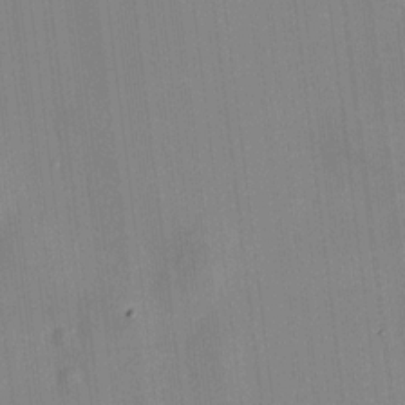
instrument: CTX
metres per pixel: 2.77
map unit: HNhu
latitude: 9.9906
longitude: 10.6708
